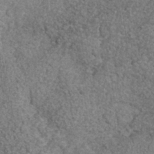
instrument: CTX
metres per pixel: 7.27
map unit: Nhe
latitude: -35.5777
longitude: -130.2145
